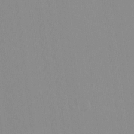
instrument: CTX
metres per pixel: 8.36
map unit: HNhu
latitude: -1.6722
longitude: -6.1956
